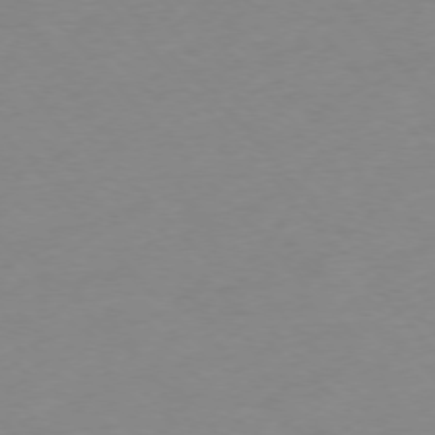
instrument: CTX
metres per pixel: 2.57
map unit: Ap
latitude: -76.3873
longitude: -71.8583
